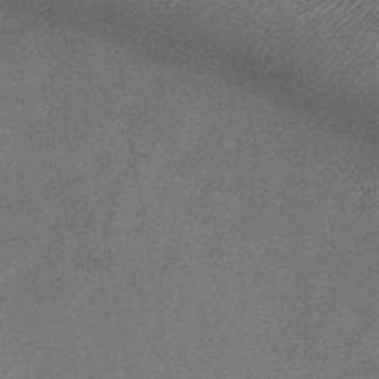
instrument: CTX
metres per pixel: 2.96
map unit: lHb
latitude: -40.6896
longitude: 77.7100
